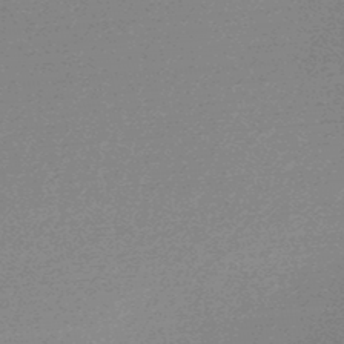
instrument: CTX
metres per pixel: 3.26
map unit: lHb
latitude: -48.0094
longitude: 63.2187
